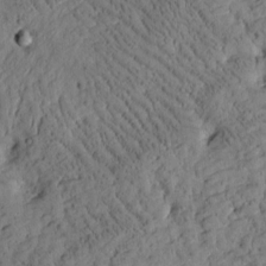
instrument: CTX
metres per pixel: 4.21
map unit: Htu
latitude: -3.0297
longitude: 175.3131
